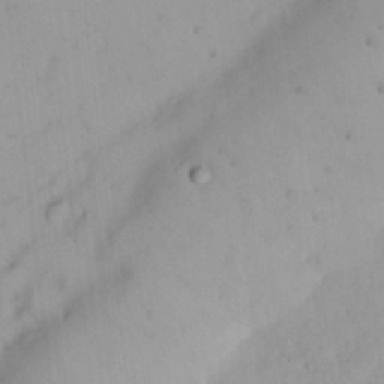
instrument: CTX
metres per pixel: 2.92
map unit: Nhu
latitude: 21.5938
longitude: -70.5735
